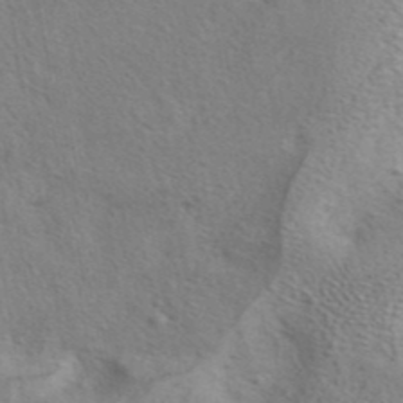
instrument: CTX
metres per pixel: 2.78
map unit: eAb
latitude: 41.2725
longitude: 104.5762
